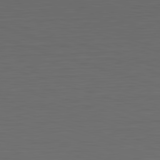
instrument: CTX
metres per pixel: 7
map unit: Hpe
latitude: -82.7652
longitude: 11.5399
